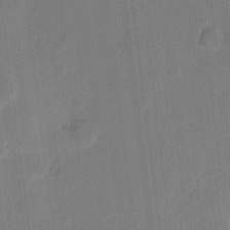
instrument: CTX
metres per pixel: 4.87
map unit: eHh
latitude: 10.7624
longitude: -66.7057
